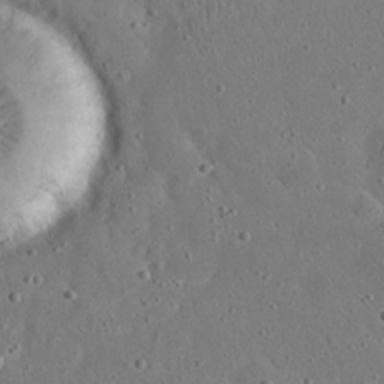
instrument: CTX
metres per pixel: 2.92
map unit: eHh
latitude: 23.8016
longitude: -67.5560
